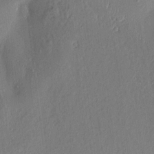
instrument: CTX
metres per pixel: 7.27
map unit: Aa
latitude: 9.1970
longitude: -131.2348
